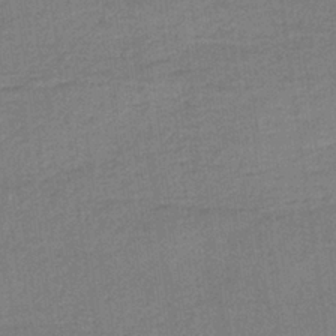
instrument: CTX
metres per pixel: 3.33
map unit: HNb
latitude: -36.9163
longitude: 56.8219
